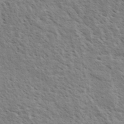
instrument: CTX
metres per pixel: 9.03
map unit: eHh
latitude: 34.1388
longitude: -140.7435
